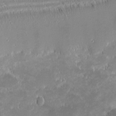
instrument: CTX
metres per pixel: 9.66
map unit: eHh
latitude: -1.4644
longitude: -85.7450
